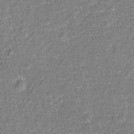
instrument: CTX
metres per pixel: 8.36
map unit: Hto
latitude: 13.5182
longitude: -38.2145
